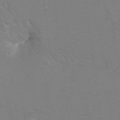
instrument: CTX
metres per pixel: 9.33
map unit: Hto
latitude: 6.7624
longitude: -31.1026
